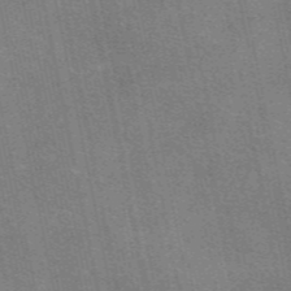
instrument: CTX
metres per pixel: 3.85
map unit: eAb
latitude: 47.7261
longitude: 114.5951
